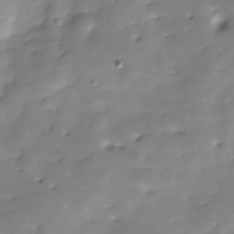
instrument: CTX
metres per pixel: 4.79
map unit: Hve
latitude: -29.8611
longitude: 90.5007
